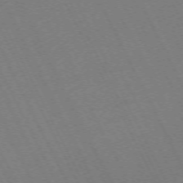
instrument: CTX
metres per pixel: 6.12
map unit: Hpe
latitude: -71.8045
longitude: 13.0298
